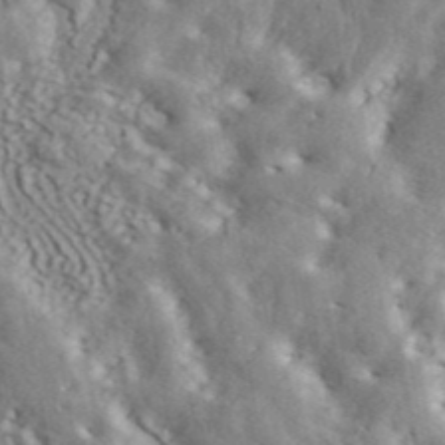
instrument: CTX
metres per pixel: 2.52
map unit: ANa
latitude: 44.1389
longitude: 47.7477
